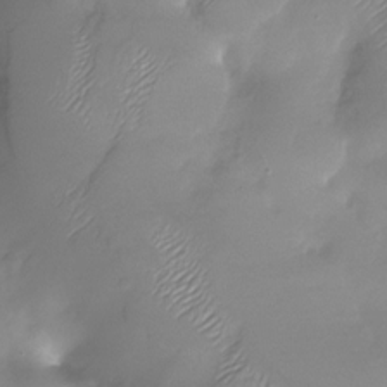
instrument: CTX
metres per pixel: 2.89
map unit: Nhu
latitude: -28.3873
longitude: -59.2726
